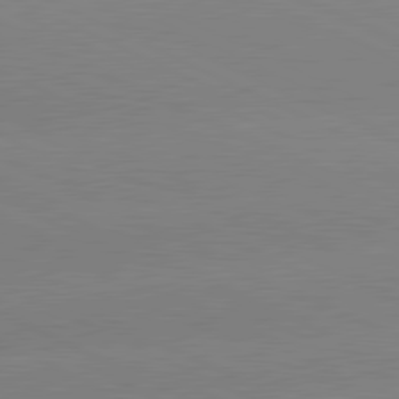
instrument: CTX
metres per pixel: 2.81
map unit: lApd
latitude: 81.2159
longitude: -151.7827
